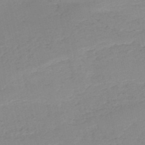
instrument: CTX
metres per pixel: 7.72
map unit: HNb
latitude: -52.9163
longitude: -39.3859
